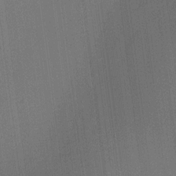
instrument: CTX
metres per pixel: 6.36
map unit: Ht
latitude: -6.3495
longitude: -27.3293
